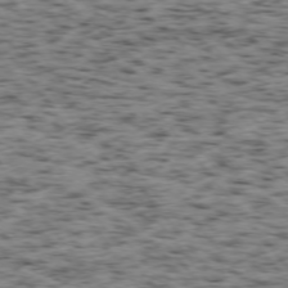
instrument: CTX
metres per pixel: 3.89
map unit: Ap
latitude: -75.8423
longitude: -61.8583
